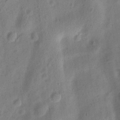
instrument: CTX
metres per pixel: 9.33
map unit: Ht
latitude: 8.4412
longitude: -75.5749
